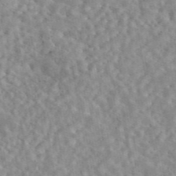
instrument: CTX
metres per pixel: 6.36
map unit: eAb
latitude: 44.8380
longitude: 116.9730
